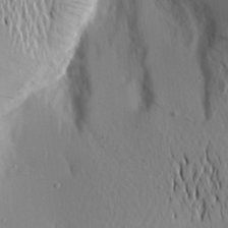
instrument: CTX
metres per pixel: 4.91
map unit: Aa
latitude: 20.7435
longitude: -143.7450
